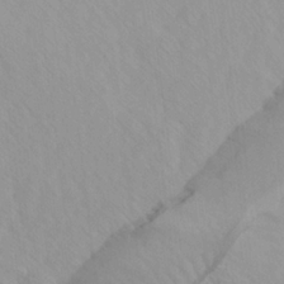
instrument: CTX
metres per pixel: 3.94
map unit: Ave
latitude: -1.6911
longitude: -112.8947
